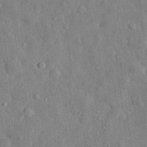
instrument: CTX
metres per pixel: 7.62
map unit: eHh
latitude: 29.4993
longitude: -77.1403
